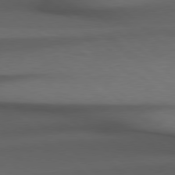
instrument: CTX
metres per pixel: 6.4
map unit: Hpe
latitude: 78.3468
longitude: -161.3670
